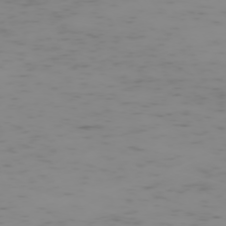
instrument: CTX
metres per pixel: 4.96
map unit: Hpe
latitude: -73.4076
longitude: 6.7652
